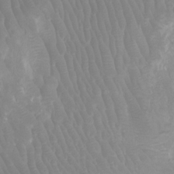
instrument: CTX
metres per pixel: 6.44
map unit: Ht
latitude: -1.7478
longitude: -17.8394
